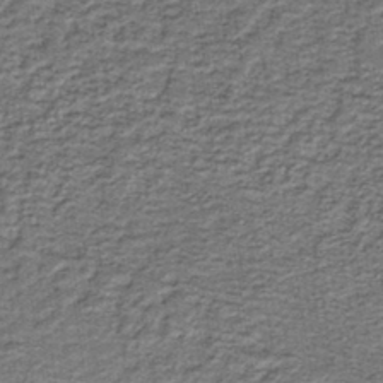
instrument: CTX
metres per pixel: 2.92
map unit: HNb
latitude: -39.4644
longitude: 50.5007
